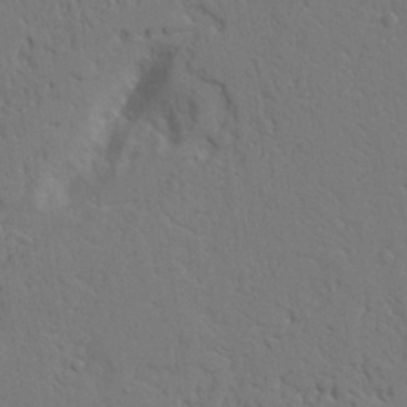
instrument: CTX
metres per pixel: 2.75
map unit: Aa
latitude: 22.0255
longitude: -124.7057
